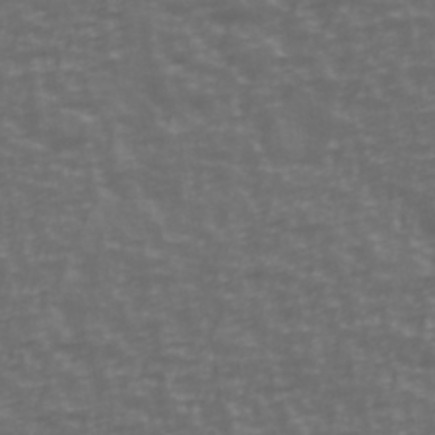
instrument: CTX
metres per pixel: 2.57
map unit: Ave
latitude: 39.8394
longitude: -114.0255
